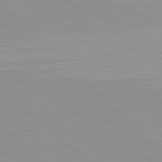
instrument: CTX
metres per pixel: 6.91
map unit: Hpe
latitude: 77.5560
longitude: -164.3089
